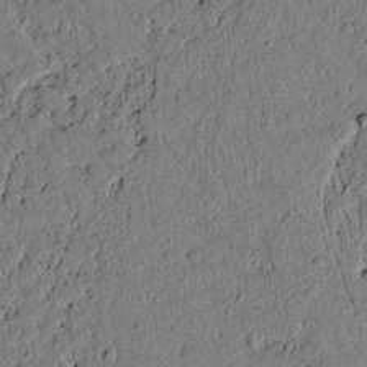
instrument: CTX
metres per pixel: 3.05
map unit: lAvf
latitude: 5.2348
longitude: 168.2361
